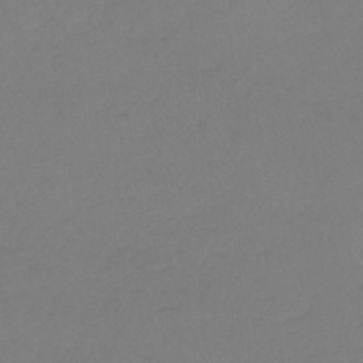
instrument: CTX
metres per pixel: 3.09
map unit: lHb
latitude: -44.8408
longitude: 69.4265
